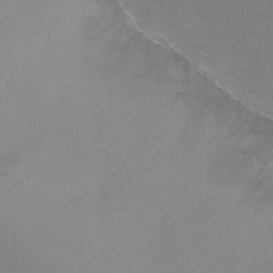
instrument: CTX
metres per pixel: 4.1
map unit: Ht
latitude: 1.9717
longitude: -33.3104
